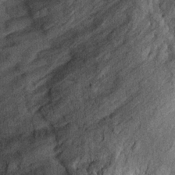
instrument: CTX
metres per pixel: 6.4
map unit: Ht
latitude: 10.3656
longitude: -38.9514
